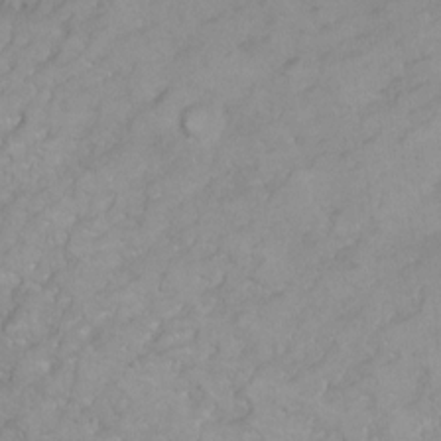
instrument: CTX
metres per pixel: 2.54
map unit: Ht
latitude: 2.8758
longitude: -35.0836
